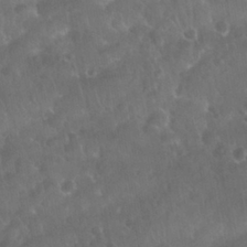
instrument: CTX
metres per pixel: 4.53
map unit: Nhu
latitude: 28.6490
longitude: -65.2159
